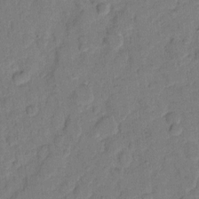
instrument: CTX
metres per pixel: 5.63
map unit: eHh
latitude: 11.1025
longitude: -64.9325
